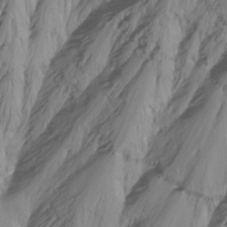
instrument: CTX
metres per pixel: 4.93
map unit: Ht
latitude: -15.0109
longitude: -56.9513
